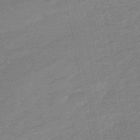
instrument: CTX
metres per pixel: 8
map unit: lHb
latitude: -48.9920
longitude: 82.1228
